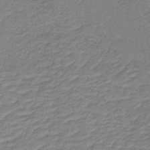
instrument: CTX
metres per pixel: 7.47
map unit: lHb
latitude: -41.2754
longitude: 53.8044
